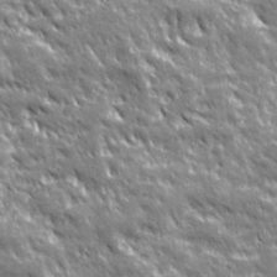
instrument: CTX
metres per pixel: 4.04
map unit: Ave
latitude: 20.0444
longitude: -135.9339
